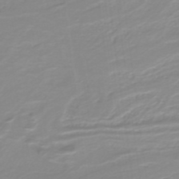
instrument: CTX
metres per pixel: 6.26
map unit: lHb
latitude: -40.0472
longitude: 52.6329
